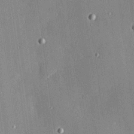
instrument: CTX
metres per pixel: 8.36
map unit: Hve
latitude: 26.0822
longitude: -90.2900
